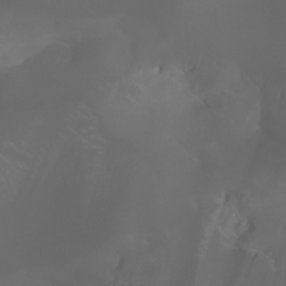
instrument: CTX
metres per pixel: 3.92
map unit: Aa
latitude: -6.5384
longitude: -72.5546
